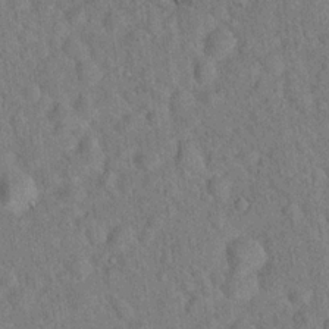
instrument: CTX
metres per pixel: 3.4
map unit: Hto
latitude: 17.6694
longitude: -52.7058
